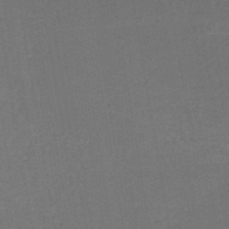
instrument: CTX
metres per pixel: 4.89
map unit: HNb
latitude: -51.4076
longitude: -48.4223
